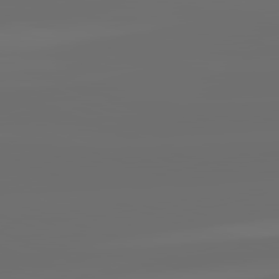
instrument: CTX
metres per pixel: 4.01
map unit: lApd
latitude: 82.2900
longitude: -166.3845
